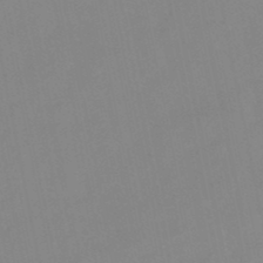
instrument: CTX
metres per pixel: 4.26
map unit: lHb
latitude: -48.2362
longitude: 80.7274
